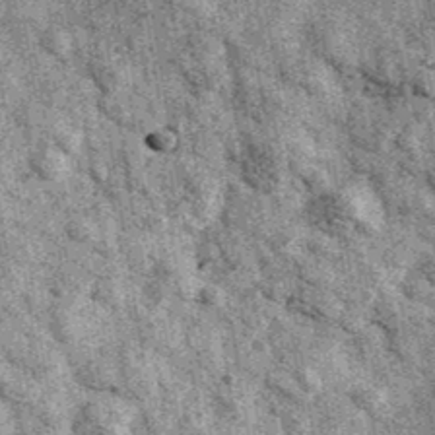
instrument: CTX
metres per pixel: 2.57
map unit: Ave
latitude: 40.5168
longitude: -107.3482
